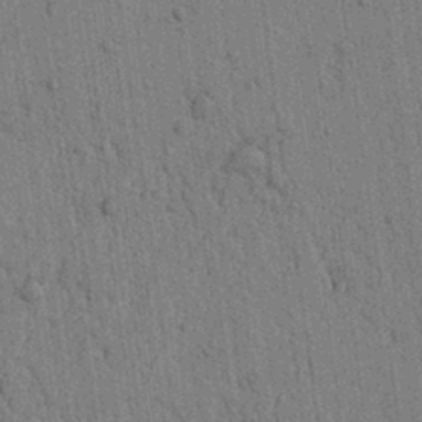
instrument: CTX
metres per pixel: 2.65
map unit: lAvf
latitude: 6.9325
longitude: 164.6519
